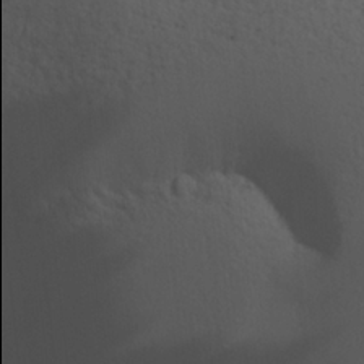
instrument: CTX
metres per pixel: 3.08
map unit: lHvf
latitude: 21.8773
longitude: 142.0094
